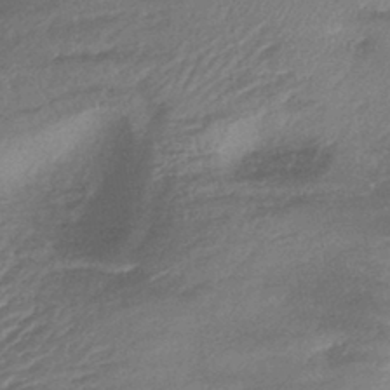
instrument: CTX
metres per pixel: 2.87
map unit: lHb
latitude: -42.3117
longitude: 80.9164
